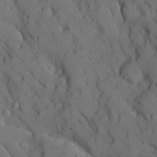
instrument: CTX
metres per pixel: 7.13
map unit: Ave
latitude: 9.8206
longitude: -102.1200
